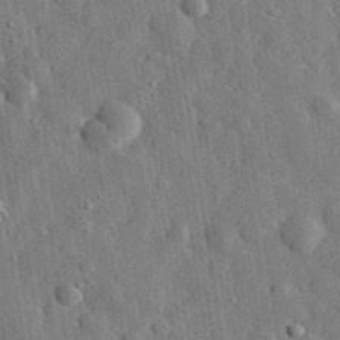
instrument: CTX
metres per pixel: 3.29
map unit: eHh
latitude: 31.9339
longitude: -74.4034
